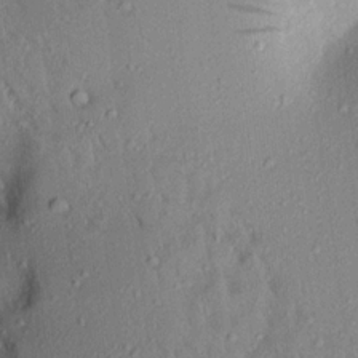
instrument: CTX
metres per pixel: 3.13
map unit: Aa
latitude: 17.9528
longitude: -148.8191
